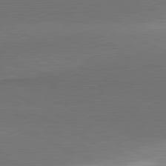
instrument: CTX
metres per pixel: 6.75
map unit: lApd
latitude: 81.3859
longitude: 154.3684
